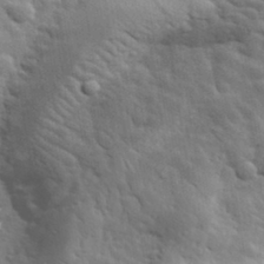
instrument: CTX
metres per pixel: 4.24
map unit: lHvf
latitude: 34.4790
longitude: -81.8394
